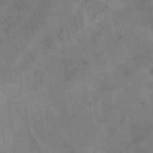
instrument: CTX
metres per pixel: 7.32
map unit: ANa
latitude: 42.3089
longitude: 17.0676
